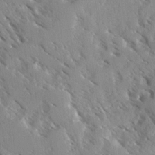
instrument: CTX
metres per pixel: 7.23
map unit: Ave
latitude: -0.1984
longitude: -110.6680
